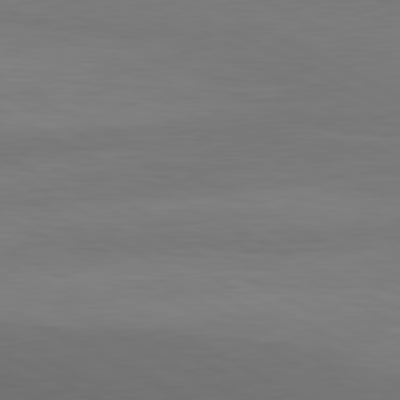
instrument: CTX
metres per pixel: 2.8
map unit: lApd
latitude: 80.7435
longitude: 138.7463
